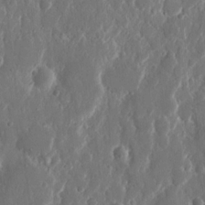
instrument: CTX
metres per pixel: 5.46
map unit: eHh
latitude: 11.7828
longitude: -71.2348
